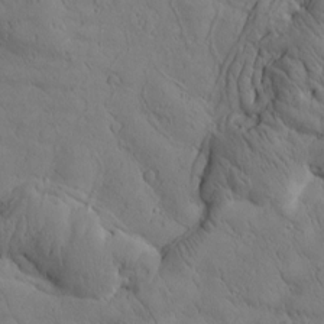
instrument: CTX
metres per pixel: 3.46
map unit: Htu
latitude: 2.8191
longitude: 178.2361
